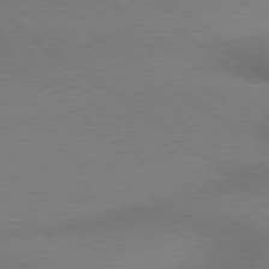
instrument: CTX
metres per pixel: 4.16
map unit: lApd
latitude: 79.1781
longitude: 179.5210
